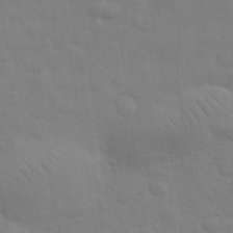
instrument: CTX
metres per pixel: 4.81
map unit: eHh
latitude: 30.9325
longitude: -70.0633
